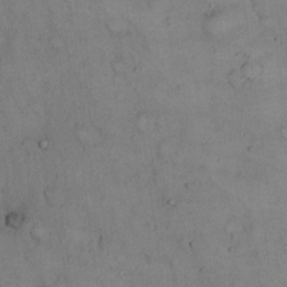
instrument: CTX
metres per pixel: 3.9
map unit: Hto
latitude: 14.7436
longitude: -61.6505
